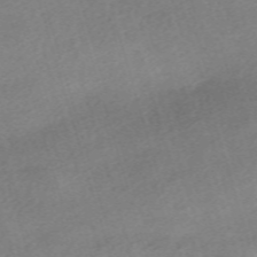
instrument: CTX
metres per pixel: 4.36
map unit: eHh
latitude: -61.6722
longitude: 53.3887
